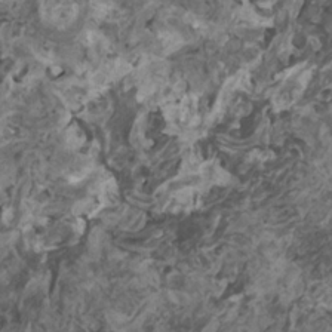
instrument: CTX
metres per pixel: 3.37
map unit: HNhu
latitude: 0.6490
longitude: 5.4265
